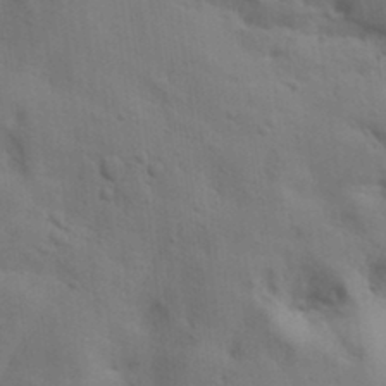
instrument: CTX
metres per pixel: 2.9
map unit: lAa
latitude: 19.4048
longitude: -138.9325
